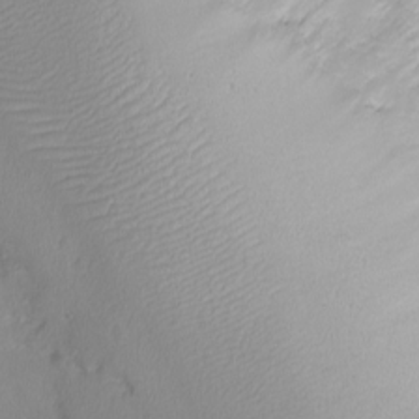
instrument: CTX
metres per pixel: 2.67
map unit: eHh
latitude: -8.2550
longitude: -69.8016
